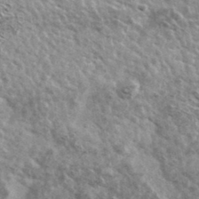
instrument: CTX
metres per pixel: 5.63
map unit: Ave
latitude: 38.8002
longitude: -108.2522
